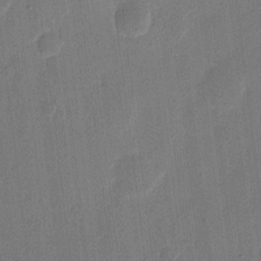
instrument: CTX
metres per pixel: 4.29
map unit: eHh
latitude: 9.5938
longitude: -68.4034
